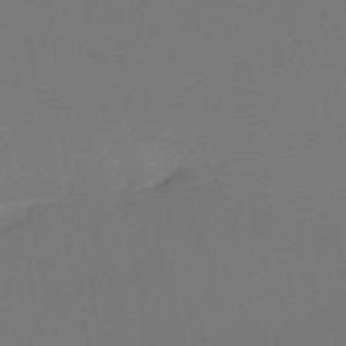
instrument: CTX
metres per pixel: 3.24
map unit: eHh
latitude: -52.2550
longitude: -25.2725
